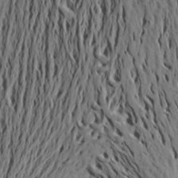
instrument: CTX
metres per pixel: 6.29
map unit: Aa
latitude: 20.1200
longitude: -148.5546
